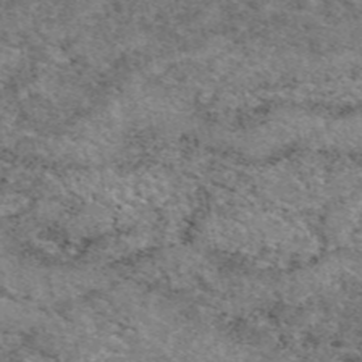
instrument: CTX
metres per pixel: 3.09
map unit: eAb
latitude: 48.0822
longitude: 114.0472
